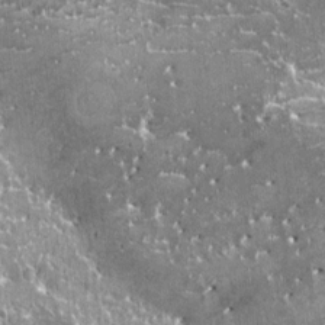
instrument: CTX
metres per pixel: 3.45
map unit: HNhu
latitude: 0.8569
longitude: 6.5385
